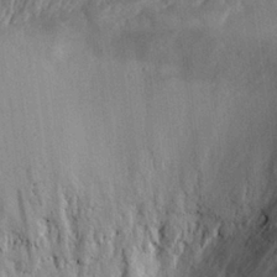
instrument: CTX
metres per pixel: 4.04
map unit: eHh
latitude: 27.9150
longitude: -79.5749
